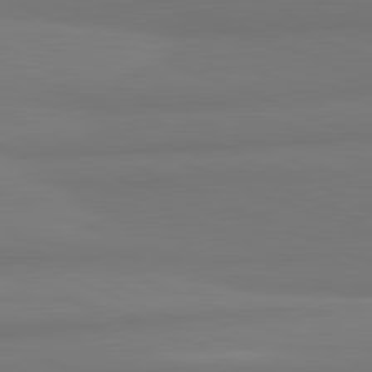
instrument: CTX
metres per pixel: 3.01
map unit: lApd
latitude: 82.1199
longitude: 177.4454
